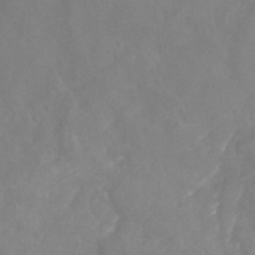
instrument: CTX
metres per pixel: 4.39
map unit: Nhu
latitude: -23.9745
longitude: -57.1970
